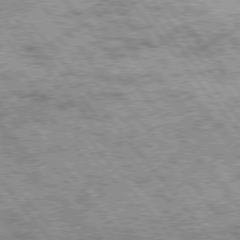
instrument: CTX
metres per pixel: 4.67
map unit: Hpe
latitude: 75.1781
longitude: -144.4034
